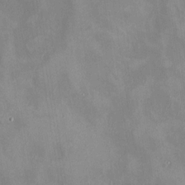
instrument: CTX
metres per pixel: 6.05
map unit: HNhu
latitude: 11.3104
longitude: 8.6896
